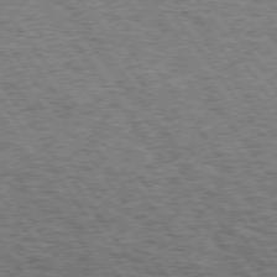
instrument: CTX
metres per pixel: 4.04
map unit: Hpe
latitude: 74.2712
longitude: -134.6301
